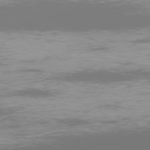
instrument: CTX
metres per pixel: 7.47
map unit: Ap
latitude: -77.6722
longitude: -72.9514
